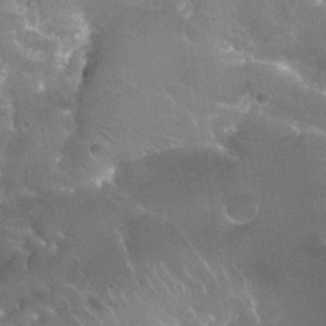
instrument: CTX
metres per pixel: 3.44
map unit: Nhu
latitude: 30.9514
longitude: -54.2900
